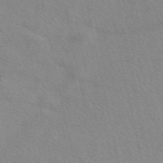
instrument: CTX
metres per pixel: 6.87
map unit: eAb
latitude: 49.8205
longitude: 120.5007
